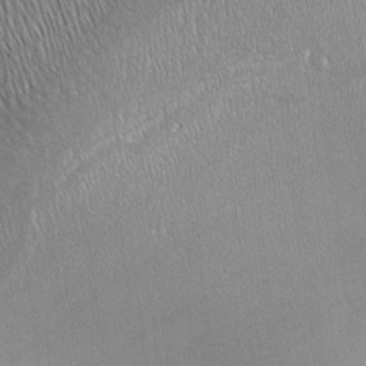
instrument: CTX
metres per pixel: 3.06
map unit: lAa
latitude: -7.8233
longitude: -125.0081
